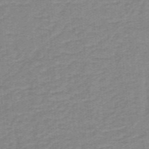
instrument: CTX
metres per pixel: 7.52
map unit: lHb
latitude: -40.1417
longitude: 53.9367
